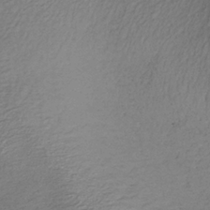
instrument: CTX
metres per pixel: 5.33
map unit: lHb
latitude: -35.6533
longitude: 68.2172
